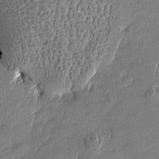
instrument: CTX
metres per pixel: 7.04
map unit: Htu
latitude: -5.4454
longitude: 176.5574
